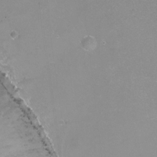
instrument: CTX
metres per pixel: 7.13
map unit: Nhu
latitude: -12.0850
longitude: -50.1200
